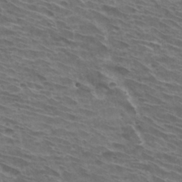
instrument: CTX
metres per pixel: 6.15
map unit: Hto
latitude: 31.2537
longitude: -41.4615
